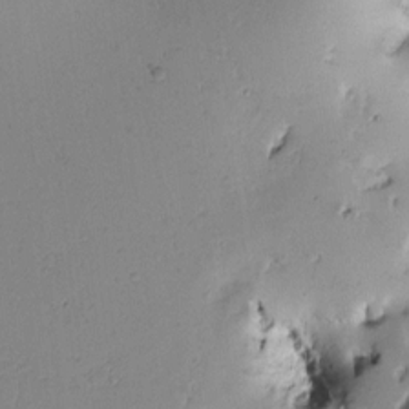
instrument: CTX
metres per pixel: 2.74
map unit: Htu
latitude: -0.6141
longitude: 170.9164
